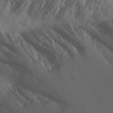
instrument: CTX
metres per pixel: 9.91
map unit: Nhu
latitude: -6.1794
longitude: -89.8206
